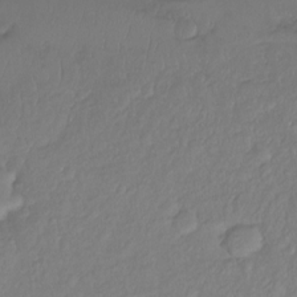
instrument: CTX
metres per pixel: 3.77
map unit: Ht
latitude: -14.3118
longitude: -57.4426
